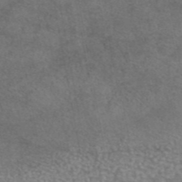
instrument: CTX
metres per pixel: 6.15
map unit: eAb
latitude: 44.8569
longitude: 108.2173
